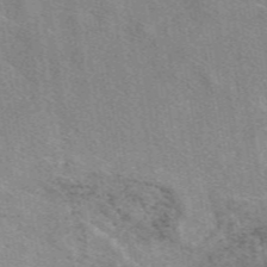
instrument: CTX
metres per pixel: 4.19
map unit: eAb
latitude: 49.6505
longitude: 114.9164
